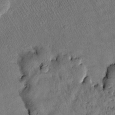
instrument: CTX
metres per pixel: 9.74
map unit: Htu
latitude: 3.0836
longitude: 179.0864
